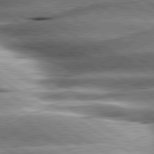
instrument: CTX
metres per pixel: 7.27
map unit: lApd
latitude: 80.2333
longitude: -141.7638
